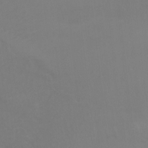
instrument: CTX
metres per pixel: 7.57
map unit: Ht
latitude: 2.0444
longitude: -34.4412
